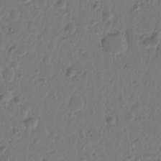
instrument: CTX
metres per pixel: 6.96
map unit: Hto
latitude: -11.9556
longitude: -38.7624
